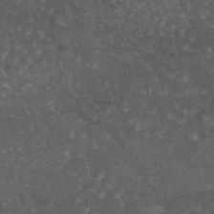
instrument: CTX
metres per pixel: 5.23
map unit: eAb
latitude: 44.9891
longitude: 116.1605
